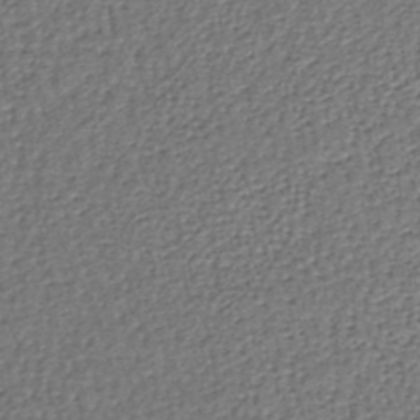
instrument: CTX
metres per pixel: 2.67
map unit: lHb
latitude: -37.5210
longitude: 59.3509
